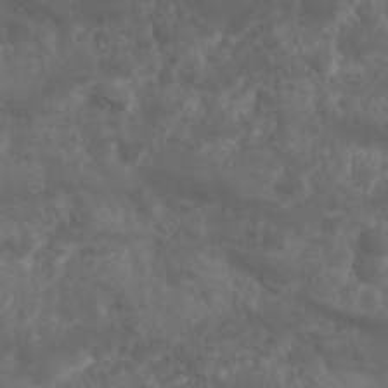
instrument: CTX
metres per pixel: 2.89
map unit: Nhu
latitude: 25.9717
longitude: -62.0255
